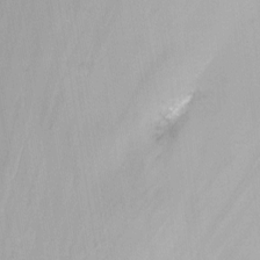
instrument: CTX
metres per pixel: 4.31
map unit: Nhu
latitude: -12.8786
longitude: -58.1011
